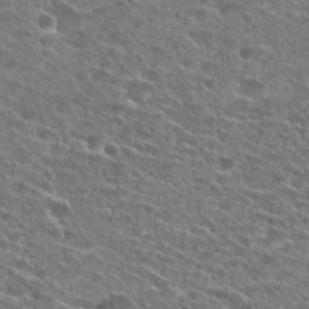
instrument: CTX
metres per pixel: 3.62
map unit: Hto
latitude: 26.1200
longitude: -47.6316
